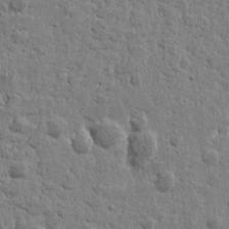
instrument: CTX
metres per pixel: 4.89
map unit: Htu
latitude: -0.2551
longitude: -178.1578
